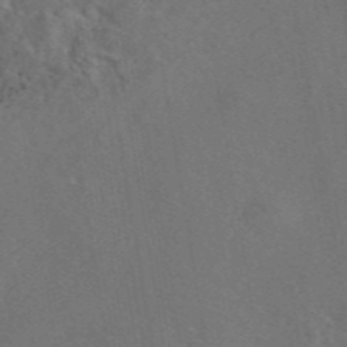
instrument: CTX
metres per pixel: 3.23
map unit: eAb
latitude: 46.0822
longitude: 109.5399
